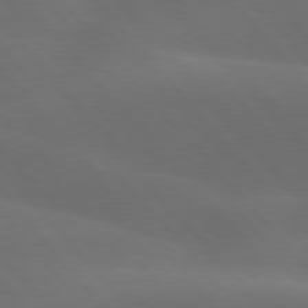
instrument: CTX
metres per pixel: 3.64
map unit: lApd
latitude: 77.9528
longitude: -53.5749
